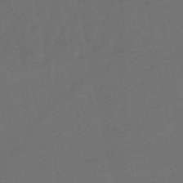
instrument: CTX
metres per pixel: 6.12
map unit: lHb
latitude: -50.6707
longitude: 80.9731
